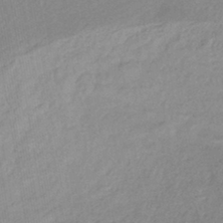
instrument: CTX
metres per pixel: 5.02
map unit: lHb
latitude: -41.0486
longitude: 72.6896
